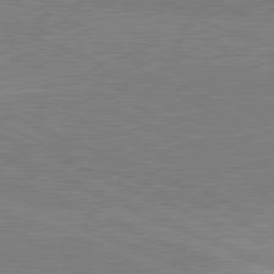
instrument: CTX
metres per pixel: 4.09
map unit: lApd
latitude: 82.1766
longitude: 148.1984
